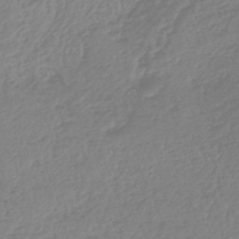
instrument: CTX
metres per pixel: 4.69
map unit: lHb
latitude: -44.8786
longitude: 70.4062
